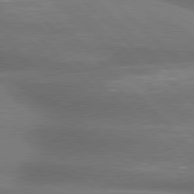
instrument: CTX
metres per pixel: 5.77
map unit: lApd
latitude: 79.1781
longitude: -115.5182
